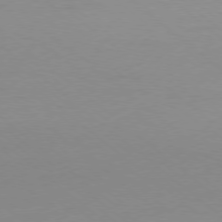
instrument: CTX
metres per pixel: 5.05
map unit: Ap
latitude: -78.6707
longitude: -56.9513
